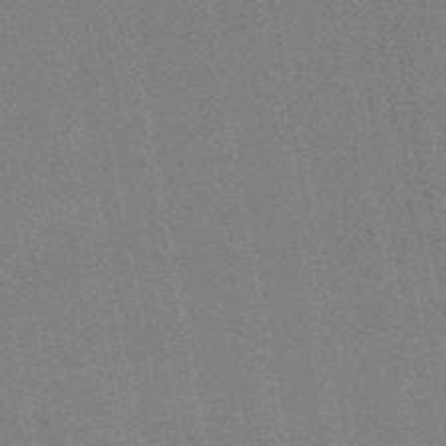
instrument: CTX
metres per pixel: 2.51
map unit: HNb
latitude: -48.1984
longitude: -42.7435
